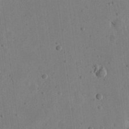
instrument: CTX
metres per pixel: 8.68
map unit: eHh
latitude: 21.5560
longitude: -69.6505
